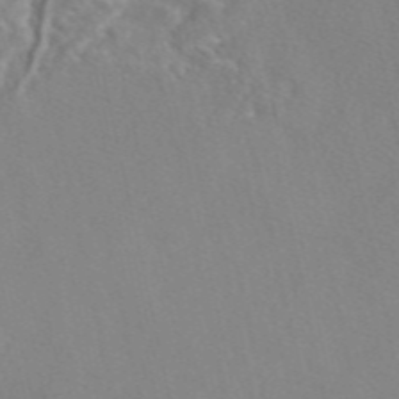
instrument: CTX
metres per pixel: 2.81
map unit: eAb
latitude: 47.2537
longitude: 112.6708
